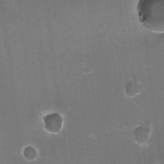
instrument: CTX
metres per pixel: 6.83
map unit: HNhu
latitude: -2.2928
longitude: -3.8394
